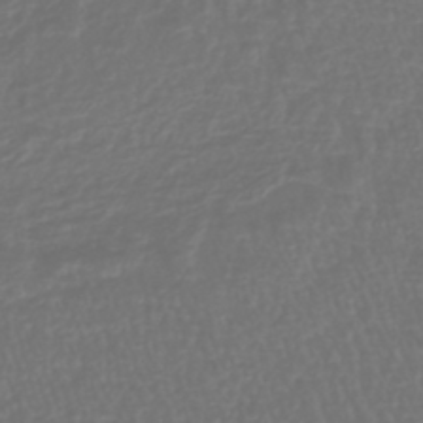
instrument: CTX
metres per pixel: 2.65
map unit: lHb
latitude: -42.9919
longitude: 64.8597
